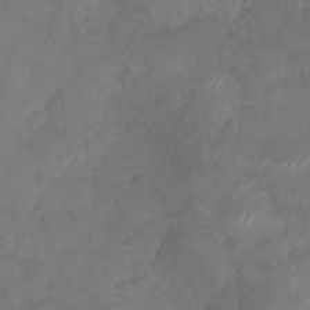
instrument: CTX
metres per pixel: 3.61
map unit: Nhu
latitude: -29.3699
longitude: -63.4994
